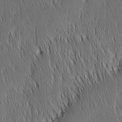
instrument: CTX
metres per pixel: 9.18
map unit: Nhu
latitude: -7.1431
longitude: -152.3656
